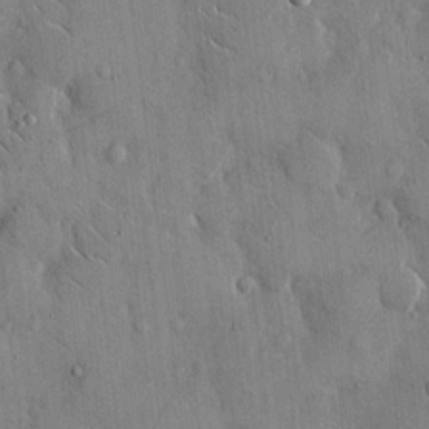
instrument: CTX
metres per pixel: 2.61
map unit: eHh
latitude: 14.4979
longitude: -68.4412
